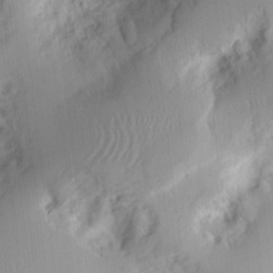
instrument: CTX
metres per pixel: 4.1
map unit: Ht
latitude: 9.0270
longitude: -74.7246
